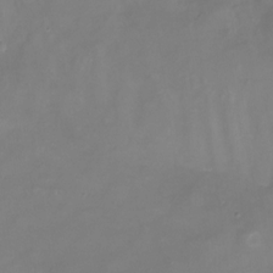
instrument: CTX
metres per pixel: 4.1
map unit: Nhu
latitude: -22.5763
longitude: -56.6868
